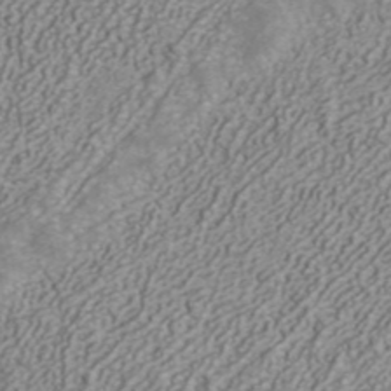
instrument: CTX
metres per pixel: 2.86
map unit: ANa
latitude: 41.8394
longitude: 30.6518
